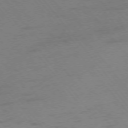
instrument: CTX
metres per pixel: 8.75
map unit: Ap
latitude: -75.6344
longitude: -70.8758
